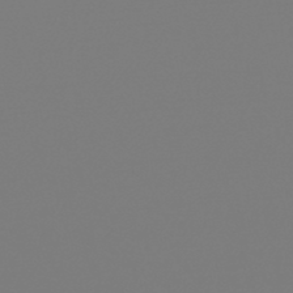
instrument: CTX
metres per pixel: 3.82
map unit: lHb
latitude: -46.0850
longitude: 75.7478
